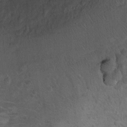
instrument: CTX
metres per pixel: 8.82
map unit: Ht
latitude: 11.8395
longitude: -32.7057
